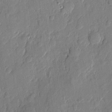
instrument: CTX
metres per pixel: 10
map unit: eHh
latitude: 6.0633
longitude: -73.2537
